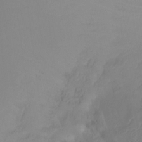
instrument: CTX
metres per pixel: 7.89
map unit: Ht
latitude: -14.5763
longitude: -49.6883
